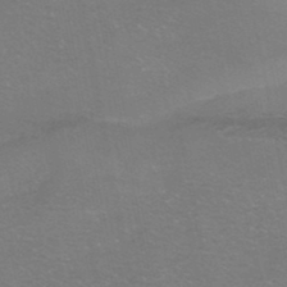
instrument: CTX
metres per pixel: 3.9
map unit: HNhu
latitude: -40.5196
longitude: 103.5021
